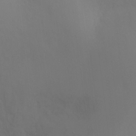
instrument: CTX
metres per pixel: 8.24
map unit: Ht
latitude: -5.5021
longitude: -28.8758
